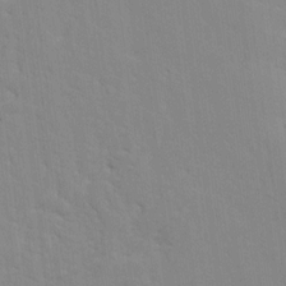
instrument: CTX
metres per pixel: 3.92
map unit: Ave
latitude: 13.2159
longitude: -134.0822
